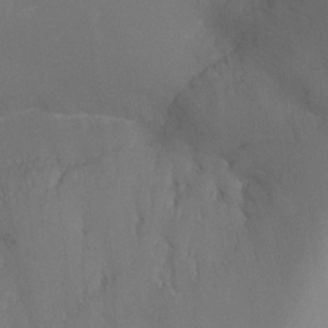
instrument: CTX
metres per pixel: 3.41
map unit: Nhu
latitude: -10.8408
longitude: -33.4993
